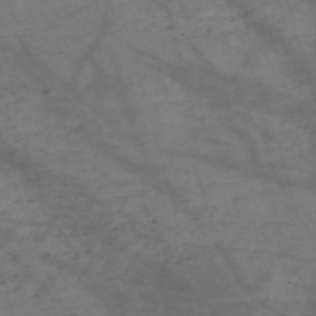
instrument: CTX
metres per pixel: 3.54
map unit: Nve
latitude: -59.3887
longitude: 64.7463
